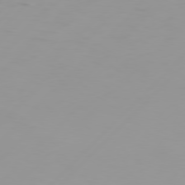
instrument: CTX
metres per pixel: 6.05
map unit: Hpe
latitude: 77.1025
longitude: -138.6679
